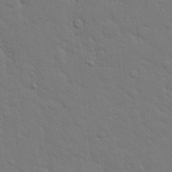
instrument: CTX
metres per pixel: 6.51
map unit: eHh
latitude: 19.1592
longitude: -62.9892
